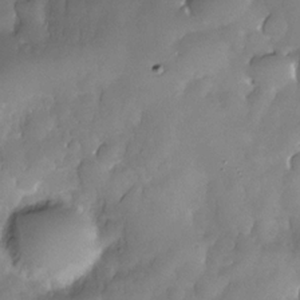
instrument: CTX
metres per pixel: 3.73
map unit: Nhe
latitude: -30.5951
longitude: -140.4223
